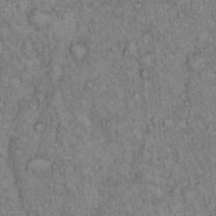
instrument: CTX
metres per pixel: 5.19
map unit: Hto
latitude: 13.6505
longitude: -57.3859
